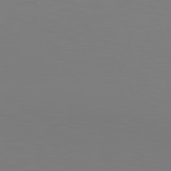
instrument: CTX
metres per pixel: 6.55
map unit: Hpe
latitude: 77.3670
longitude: -133.2726
